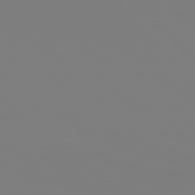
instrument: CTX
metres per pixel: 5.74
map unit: Hpe
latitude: 76.8758
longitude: -160.7813
